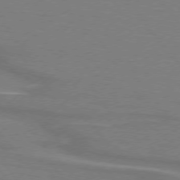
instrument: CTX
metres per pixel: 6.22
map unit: lApd
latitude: 75.1403
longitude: -80.8758
